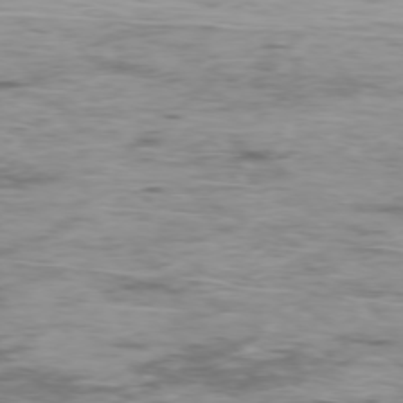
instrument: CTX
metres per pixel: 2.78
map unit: Ap
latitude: -76.5574
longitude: -69.3482
